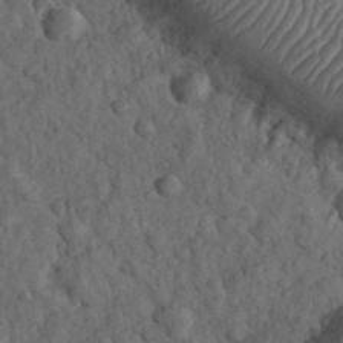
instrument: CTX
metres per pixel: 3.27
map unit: eHh
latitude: 33.4049
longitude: -68.2712
